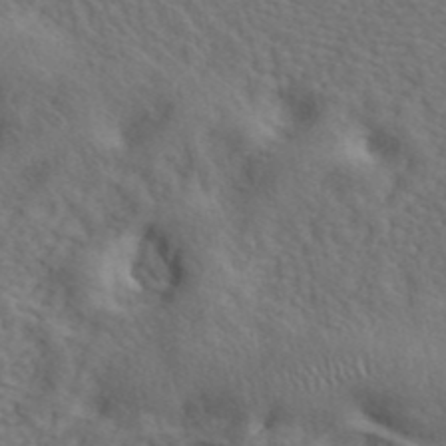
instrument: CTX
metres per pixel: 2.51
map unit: ANa
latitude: 42.5924
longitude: 55.6533
